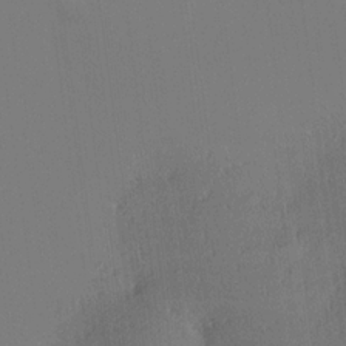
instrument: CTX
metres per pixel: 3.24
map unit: Hve
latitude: 18.4412
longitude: 150.0472
